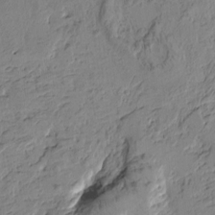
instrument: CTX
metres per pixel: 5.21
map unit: Htu
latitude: -4.2550
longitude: -177.1214
